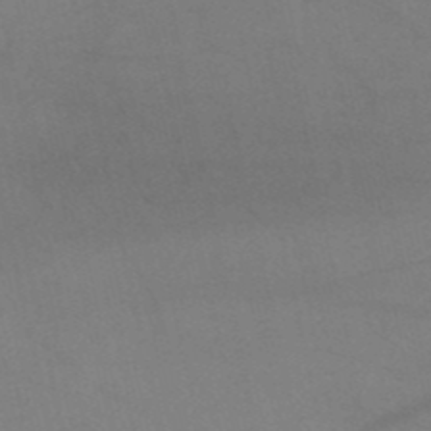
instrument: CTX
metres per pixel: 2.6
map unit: HNb
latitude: -51.6911
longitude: -42.8569
